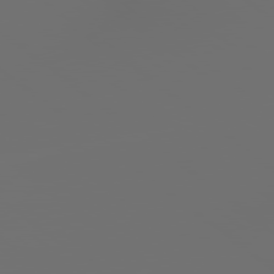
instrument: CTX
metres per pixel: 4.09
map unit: Hpe
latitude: 79.0081
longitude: 177.3132
